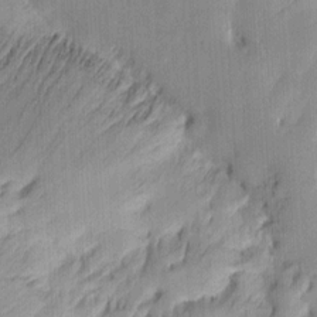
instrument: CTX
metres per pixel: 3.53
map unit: eHh
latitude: 8.4601
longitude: -73.4805
